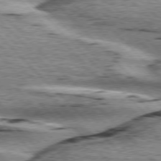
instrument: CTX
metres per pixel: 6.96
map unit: lApd
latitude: 76.7813
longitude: -78.7247
